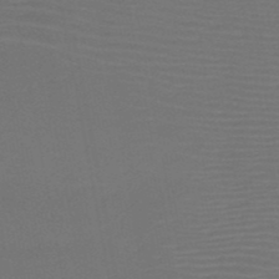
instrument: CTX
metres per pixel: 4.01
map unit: HNb
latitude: -50.8597
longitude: -44.3089
